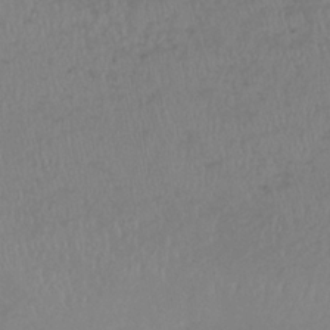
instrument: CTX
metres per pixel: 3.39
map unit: lHb
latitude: -38.0661
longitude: 70.0472
